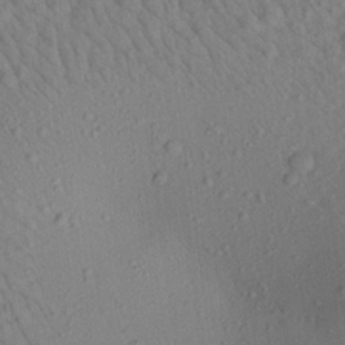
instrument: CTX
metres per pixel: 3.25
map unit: Aa
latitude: 22.5168
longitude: -139.1970
